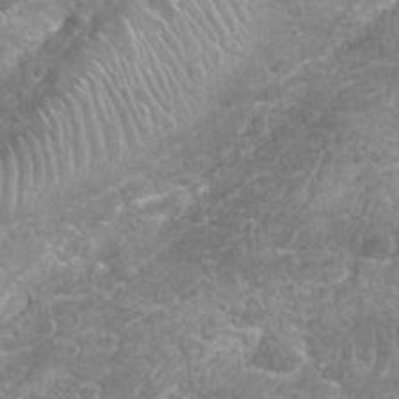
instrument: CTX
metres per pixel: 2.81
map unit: Nhu
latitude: 26.8002
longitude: -61.1403
